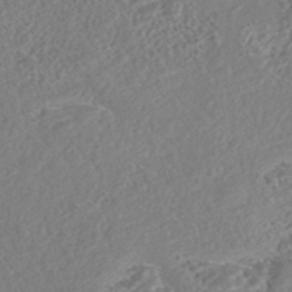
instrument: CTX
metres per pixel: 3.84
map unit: HNhu
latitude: -44.0094
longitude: 100.3873
